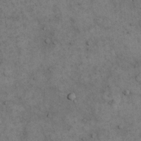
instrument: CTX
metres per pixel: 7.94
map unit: eHh
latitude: 17.5938
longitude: -63.3104
